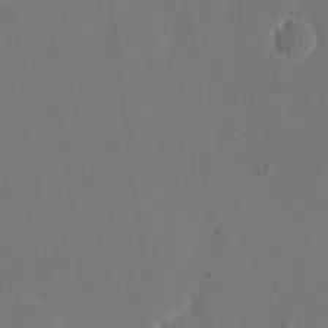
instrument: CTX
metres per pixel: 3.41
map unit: eHh
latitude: 19.1025
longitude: -67.8016
